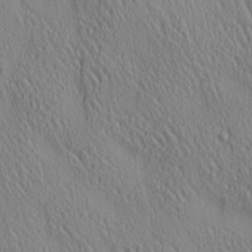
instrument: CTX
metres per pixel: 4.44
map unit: lAa
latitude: 5.0836
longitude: -117.1403
